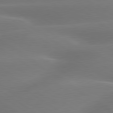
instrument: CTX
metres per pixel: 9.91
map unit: lApd
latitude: 79.8017
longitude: -134.5923
